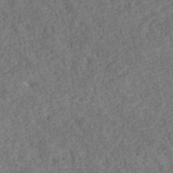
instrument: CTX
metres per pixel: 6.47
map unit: ANa
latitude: 40.0822
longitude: 18.1606
